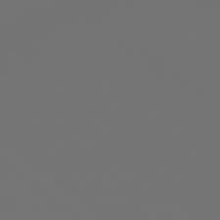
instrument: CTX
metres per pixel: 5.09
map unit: Hpe
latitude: 78.2334
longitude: 173.8044
